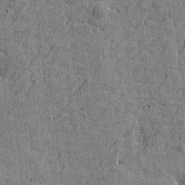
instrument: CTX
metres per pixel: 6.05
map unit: Htu
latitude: -4.8219
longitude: -179.2537
